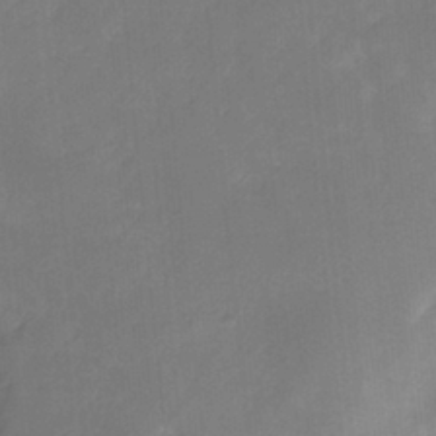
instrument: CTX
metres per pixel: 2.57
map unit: HNhu
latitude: -27.3131
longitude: 74.7086
